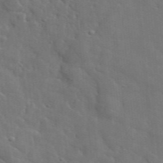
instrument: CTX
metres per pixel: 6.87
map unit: lHvf
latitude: 35.8394
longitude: -88.0633
